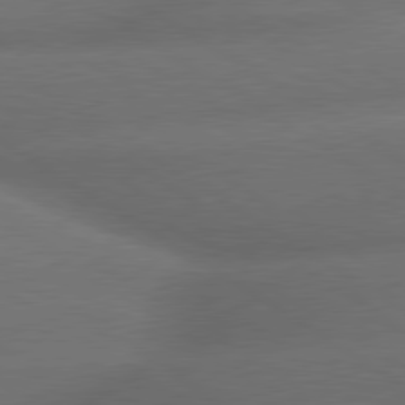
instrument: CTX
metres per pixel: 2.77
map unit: lApd
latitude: 79.7072
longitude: -154.8569
